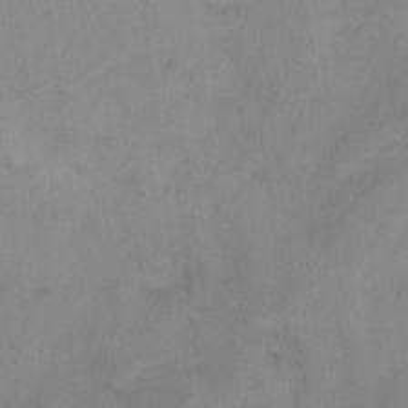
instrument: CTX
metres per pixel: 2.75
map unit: Hto
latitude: 6.6113
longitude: -62.0255
